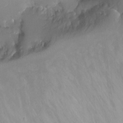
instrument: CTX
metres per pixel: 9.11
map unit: Nhu
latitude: -8.4440
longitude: -41.5560
